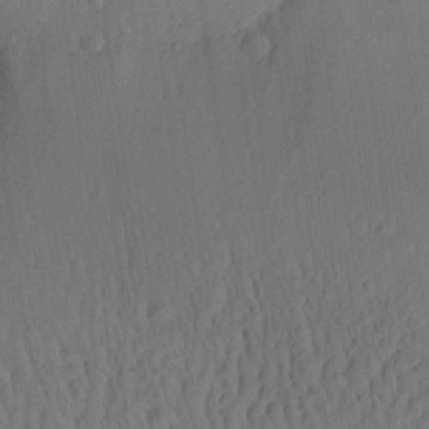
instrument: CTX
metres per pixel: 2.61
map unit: Aa
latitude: 27.4615
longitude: -137.7072
